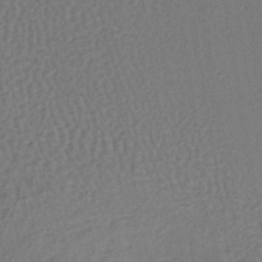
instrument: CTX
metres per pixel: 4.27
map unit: lHb
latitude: -38.5007
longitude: 63.4076
